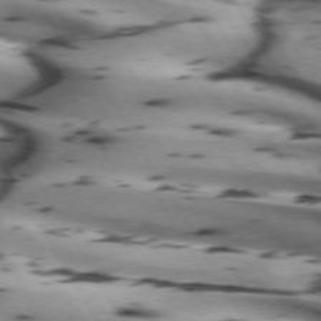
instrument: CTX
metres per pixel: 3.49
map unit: lApd
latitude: 72.3279
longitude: -52.4223
